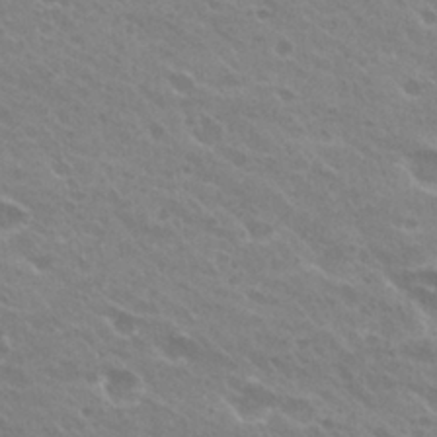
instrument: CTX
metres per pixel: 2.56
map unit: Hto
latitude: 27.0836
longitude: -35.4237
